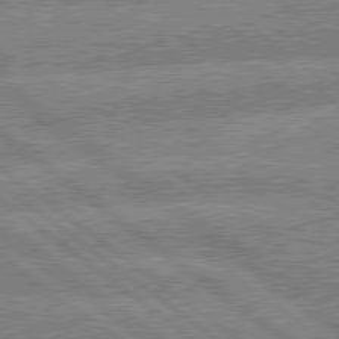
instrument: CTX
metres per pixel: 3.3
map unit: lApd
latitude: 79.4805
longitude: -160.1200
